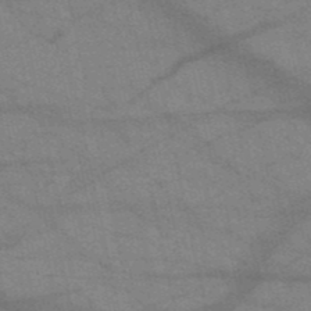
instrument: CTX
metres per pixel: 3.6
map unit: HNb
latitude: -52.0283
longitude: -42.8569
